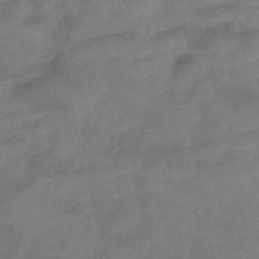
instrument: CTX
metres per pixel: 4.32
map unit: eHb
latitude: -40.0283
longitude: 82.9164
